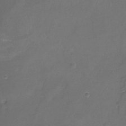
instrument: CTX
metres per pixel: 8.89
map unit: Ht
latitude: -10.4251
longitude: -46.4223
